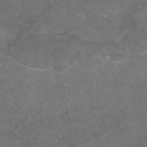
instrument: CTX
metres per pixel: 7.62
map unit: eAb
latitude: 47.1781
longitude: 106.0850
